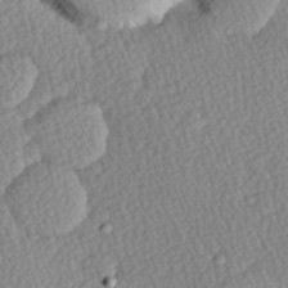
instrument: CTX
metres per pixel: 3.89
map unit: Hve
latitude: 26.8002
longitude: -93.8016
